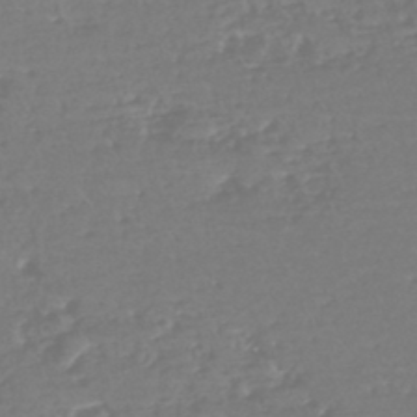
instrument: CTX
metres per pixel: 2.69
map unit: eHh
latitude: -44.7274
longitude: -29.0647
